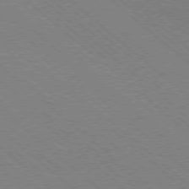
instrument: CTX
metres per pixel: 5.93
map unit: Ap
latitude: -78.4251
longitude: -65.6127
